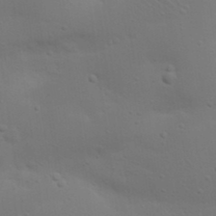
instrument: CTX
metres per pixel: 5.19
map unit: Nhu
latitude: 22.4412
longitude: -73.2726
